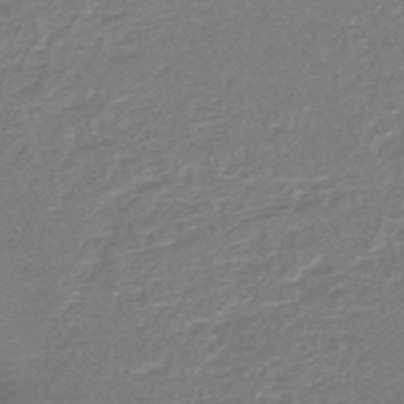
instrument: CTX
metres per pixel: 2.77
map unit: lHb
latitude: -43.6343
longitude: 55.7856
